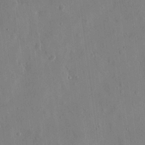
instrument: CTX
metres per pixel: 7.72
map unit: eHh
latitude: 13.2159
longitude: -70.2144
